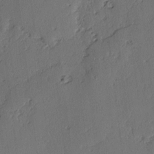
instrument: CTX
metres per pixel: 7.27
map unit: lAvf
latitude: -3.0486
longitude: -106.8947
